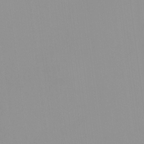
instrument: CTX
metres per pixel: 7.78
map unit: HNhu
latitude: -0.9164
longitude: -6.0822
